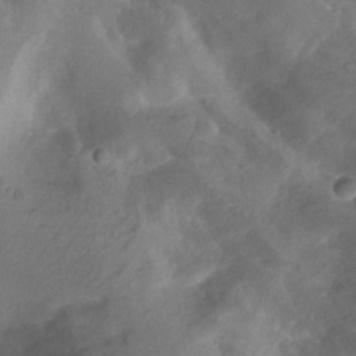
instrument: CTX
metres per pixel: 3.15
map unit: Htu
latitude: -12.2740
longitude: -74.0822
